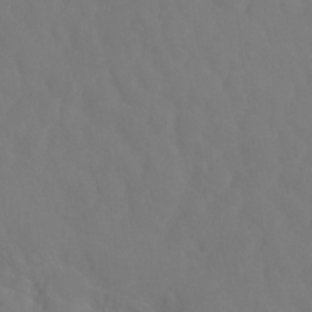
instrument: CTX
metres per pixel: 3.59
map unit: Ht
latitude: -1.5211
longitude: -33.6127
